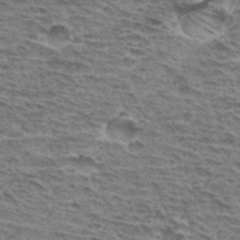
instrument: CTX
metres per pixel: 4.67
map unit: Hto
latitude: 33.1592
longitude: -44.5357
